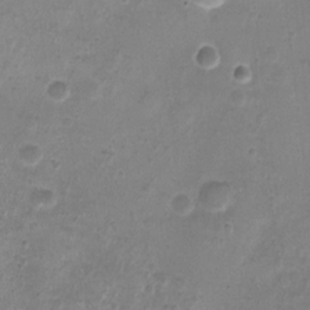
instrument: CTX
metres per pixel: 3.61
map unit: Nhu
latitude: 3.2159
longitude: -15.8206
